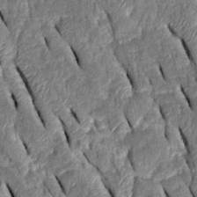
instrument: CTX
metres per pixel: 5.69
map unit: Htu
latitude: -0.7086
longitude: 149.8234
